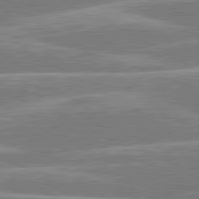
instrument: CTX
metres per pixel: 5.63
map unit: lApd
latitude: 80.4601
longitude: -131.2348
